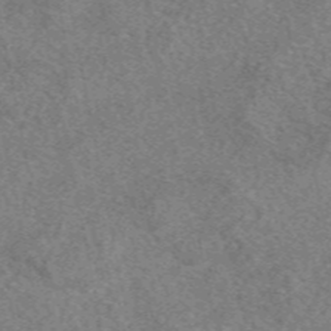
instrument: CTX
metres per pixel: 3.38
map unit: eAb
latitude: 49.1214
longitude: 109.5021
